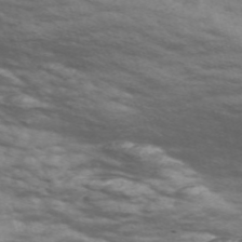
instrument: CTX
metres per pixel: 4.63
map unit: Nve
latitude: -58.4251
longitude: 54.3495
